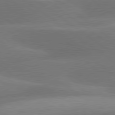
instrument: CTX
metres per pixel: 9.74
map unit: lApd
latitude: 79.8206
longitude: -89.3671
